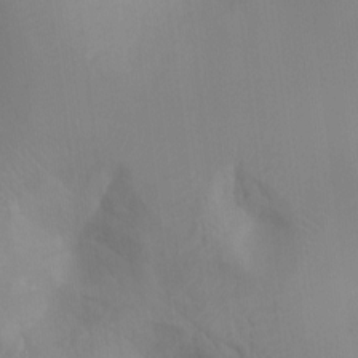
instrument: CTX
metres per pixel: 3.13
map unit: Ht
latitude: -10.5385
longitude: -27.8395
